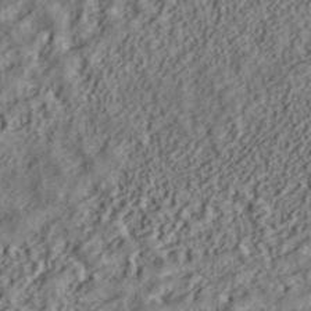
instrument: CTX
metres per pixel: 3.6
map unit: ANa
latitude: 39.6316
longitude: 28.3684
